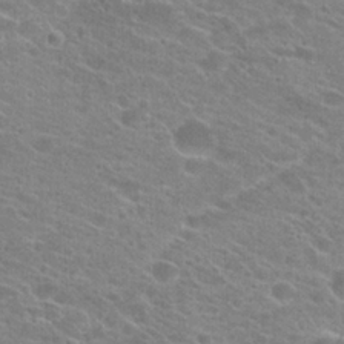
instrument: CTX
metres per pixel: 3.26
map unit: Hto
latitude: 23.4993
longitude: -43.6505
